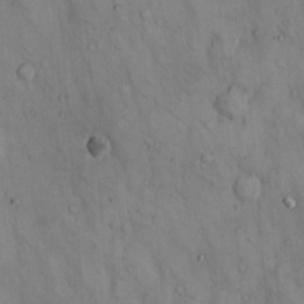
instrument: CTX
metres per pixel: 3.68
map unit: Hto
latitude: 12.4034
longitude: -59.1214
